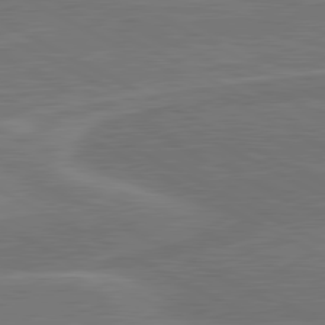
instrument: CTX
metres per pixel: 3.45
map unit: lApd
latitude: 80.6868
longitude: 128.1795
